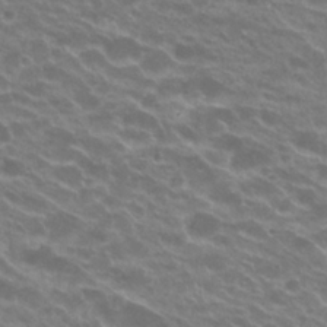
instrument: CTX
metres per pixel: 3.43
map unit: Hto
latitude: 24.0255
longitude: -37.0270
